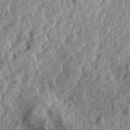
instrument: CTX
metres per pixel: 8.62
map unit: Aa
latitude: 30.1578
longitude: -137.4805
